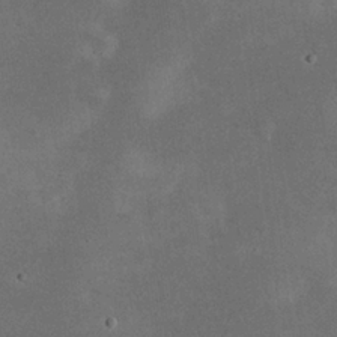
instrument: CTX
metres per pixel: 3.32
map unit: eHh
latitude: 24.8191
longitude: -68.3845
